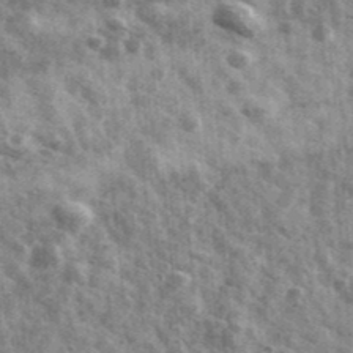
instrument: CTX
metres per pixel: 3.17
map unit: Ave
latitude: 42.0822
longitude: -107.0647
